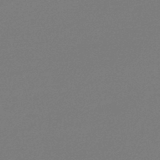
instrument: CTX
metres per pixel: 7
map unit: lHb
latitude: -45.6344
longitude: 63.1242
